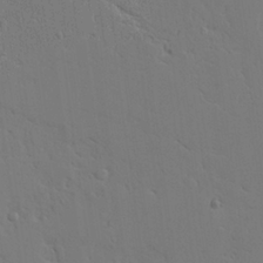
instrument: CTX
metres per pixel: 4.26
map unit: Aa
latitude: 22.1200
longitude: -124.5167
